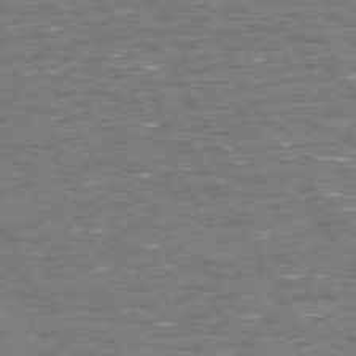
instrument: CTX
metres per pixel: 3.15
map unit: Hpe
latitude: 72.2901
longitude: -123.3671
